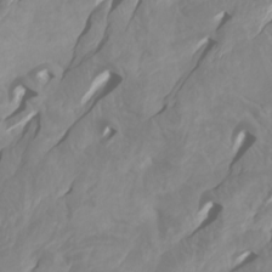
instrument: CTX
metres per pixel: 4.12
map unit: Htu
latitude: -4.5762
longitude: -89.3104
